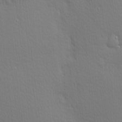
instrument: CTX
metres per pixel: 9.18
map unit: Nhu
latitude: 3.1403
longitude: -75.6505
